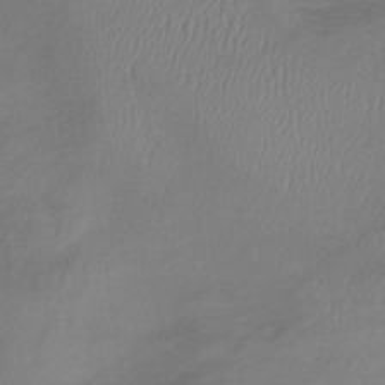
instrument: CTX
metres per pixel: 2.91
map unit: lHb
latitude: -38.8597
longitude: 74.8408
